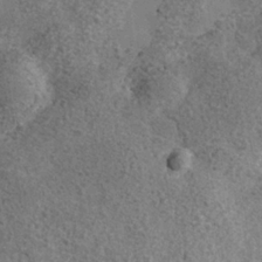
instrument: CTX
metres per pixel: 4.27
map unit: Nhe
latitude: -35.4643
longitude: -130.3468
